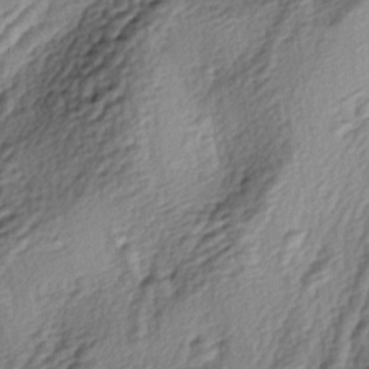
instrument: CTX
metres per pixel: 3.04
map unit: lAa
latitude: -4.2928
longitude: -123.2915
